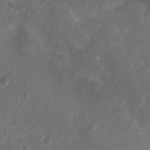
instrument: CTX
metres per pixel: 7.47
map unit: Nhu
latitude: 3.6883
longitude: -15.3104
